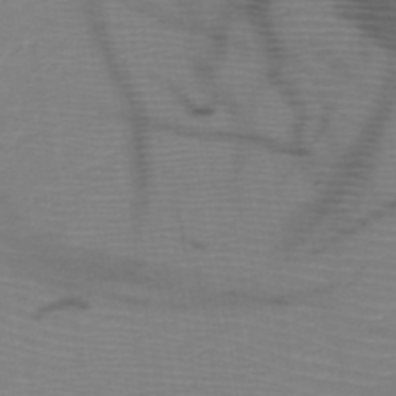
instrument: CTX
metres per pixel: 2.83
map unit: HNb
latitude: -48.2929
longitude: -45.1403
